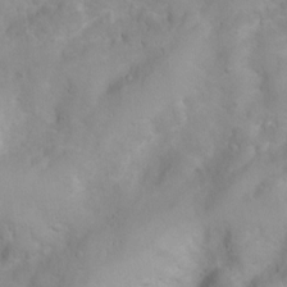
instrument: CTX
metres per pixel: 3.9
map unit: Ht
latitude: 3.6316
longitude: -26.5924
